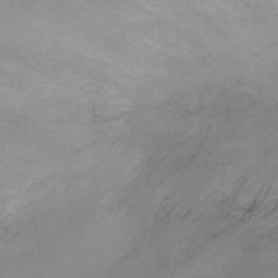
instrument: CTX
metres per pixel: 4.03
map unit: Ht
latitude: -4.9919
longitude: -19.0647
